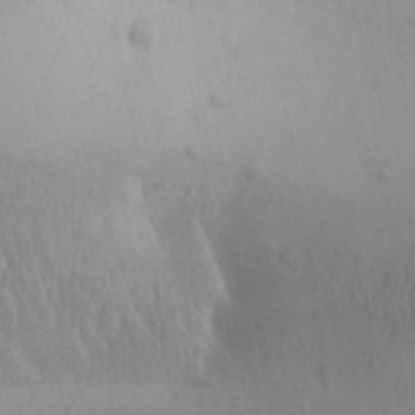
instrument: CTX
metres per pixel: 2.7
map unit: Aa
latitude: 31.2915
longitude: -144.0633
